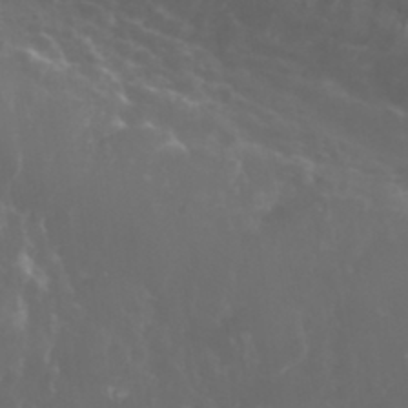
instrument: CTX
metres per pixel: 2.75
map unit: eHh
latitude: 34.1200
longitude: -59.7639
